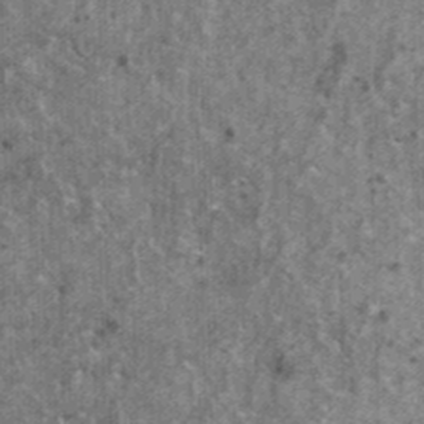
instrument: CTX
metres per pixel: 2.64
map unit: HNhu
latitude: 2.6868
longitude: 4.7274
